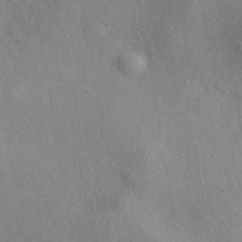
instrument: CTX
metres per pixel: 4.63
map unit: eAb
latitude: 39.7638
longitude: 112.2362
